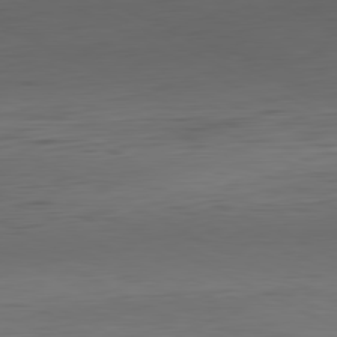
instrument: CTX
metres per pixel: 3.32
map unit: Hpe
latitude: -81.2565
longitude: 19.3510
